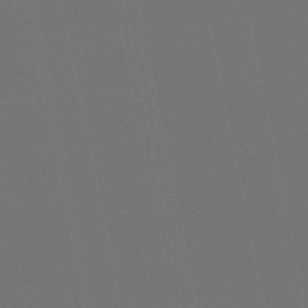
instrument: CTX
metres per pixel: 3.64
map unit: eHb
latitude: -50.5385
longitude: 71.6155
